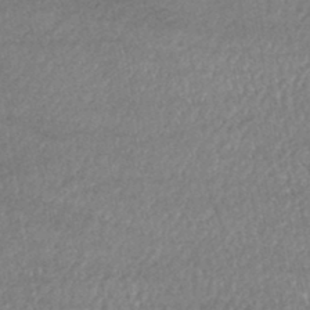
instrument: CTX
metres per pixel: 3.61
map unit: HNhu
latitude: -46.7463
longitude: 104.8030
